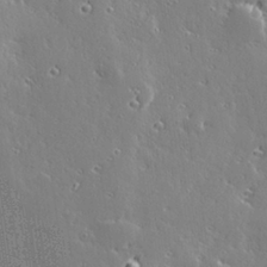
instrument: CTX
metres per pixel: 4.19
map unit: Hve
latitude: 28.5357
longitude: -92.8569
